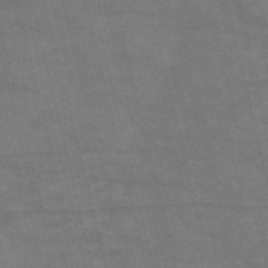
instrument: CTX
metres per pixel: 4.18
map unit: Nve
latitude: -57.3887
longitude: 51.2943
